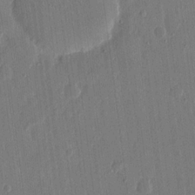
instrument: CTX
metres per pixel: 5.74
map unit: eHh
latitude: 15.5938
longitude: -69.6127
